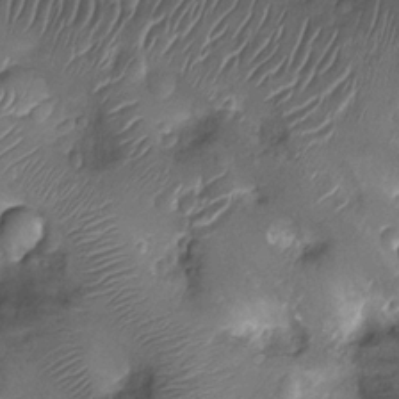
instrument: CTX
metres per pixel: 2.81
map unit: Nhu
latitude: -13.4077
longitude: -23.0647
